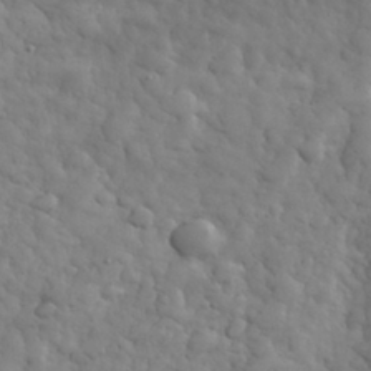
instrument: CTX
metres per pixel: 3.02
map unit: eHh
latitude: 32.2145
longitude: -69.4804
